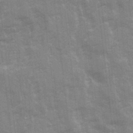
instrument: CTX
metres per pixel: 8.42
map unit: Ave
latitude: 21.7828
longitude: -133.6694
